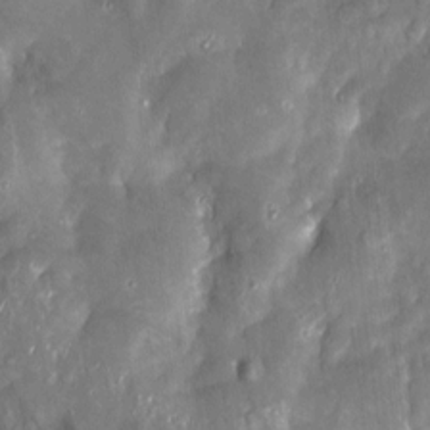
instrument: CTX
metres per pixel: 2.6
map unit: Htu
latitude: 2.0822
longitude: 142.3873
